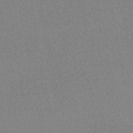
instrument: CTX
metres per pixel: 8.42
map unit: HNhu
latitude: -46.4818
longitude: 99.7100
